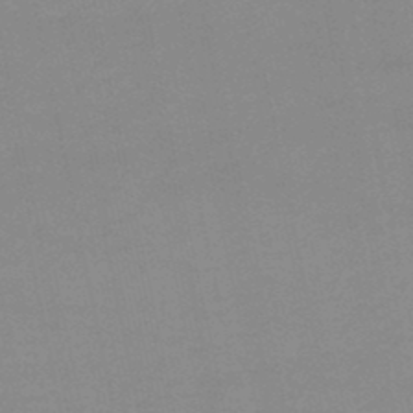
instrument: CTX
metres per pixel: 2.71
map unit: lHb
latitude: -45.8611
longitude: 58.6707
